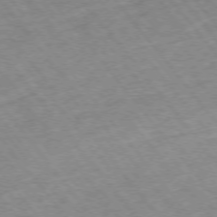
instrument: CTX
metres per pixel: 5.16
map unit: Hpe
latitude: -75.6155
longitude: -17.3293
